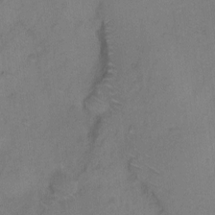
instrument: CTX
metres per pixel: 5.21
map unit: Hto
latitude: 5.8961
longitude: -61.6127
